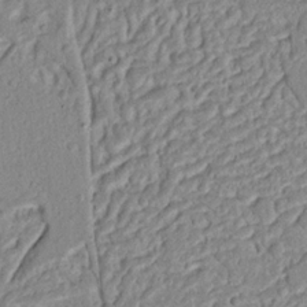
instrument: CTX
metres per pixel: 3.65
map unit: Nhu
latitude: 17.5560
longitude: -74.2712
